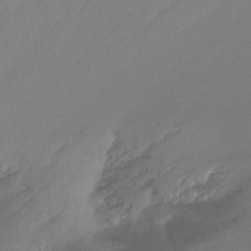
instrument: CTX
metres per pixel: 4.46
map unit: Nhu
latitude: -14.0850
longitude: -58.4979
